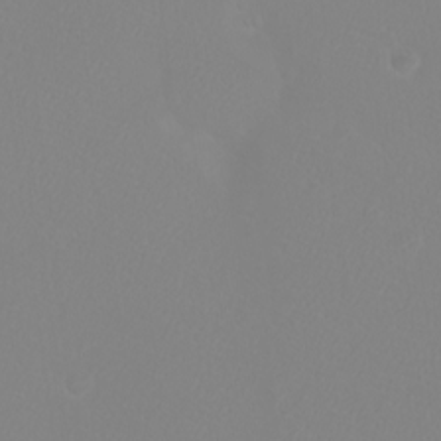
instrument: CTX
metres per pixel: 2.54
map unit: eHh
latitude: -8.8786
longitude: -70.1200
